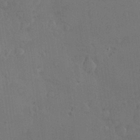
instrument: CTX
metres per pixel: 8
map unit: Nve
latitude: -7.5210
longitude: 174.0472
